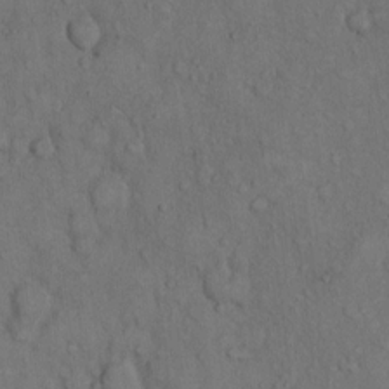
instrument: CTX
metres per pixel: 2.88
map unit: Hto
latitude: 10.3090
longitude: -60.6490
